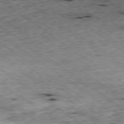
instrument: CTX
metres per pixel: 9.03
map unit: Ap
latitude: -79.2565
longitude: -51.9339
